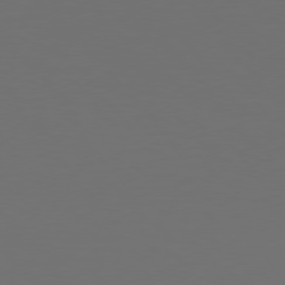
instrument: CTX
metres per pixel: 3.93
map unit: Hpe
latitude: 76.5923
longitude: -169.4427
